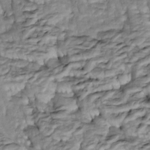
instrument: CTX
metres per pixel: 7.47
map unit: Htu
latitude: -5.6155
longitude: 154.2172
